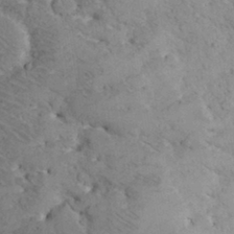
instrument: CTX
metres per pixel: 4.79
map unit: eHh
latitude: 30.1578
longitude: -70.2144
